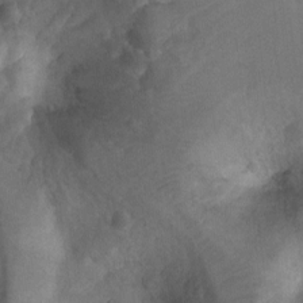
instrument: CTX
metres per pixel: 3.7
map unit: Ht
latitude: 4.9892
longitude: -30.1389
